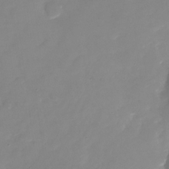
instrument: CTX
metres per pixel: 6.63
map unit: Nhu
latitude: -24.7463
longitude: -69.7828
